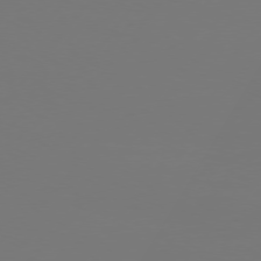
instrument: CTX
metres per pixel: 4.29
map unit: Hpe
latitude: 75.5749
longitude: -129.8772
